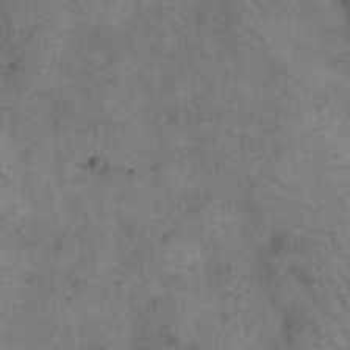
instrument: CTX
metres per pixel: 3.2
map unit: eHh
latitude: 20.6113
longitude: -60.5923
